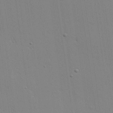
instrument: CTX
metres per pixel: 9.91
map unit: Hve
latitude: 25.7449
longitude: -91.5938
